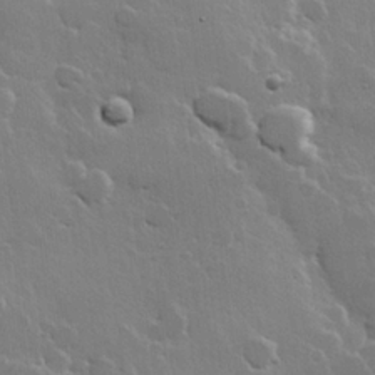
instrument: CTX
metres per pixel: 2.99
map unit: Hve
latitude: 22.7435
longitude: 149.0487
